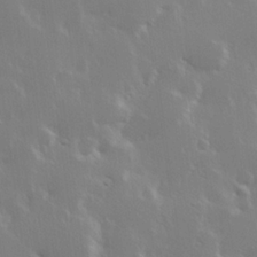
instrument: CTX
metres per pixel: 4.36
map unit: Hve
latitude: 23.8205
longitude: 145.4643
